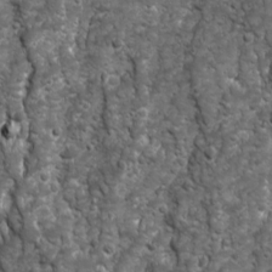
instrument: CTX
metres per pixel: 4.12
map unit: Ave
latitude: 16.4412
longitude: -132.9136
